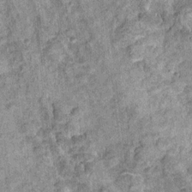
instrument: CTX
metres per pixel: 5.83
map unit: Ht
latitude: 10.0444
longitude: -38.5168
